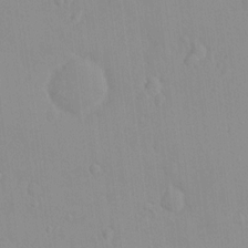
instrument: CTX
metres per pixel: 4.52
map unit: HNhu
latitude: 6.1200
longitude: 2.3684
